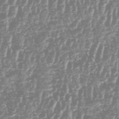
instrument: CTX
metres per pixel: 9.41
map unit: HNhu
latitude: -48.5952
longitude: 29.4832
